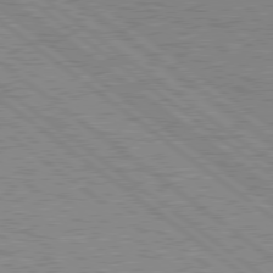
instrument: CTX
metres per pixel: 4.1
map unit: Hpe
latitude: 78.8191
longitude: -156.8191
